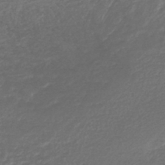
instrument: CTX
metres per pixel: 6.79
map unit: lHb
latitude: -42.3873
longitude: 68.7463
